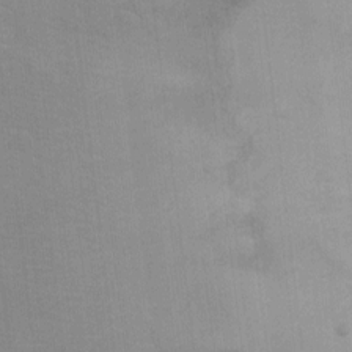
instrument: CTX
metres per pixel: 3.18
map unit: Ht
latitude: 7.7072
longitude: -36.8191
